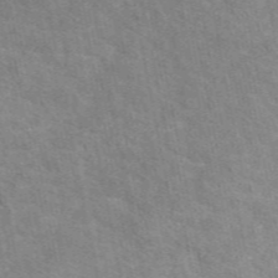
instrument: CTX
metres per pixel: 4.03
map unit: eAb
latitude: 49.5371
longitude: 115.6533
